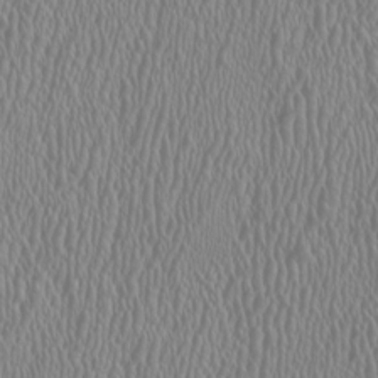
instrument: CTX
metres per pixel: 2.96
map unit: HNhu
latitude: -1.0487
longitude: 2.0283
